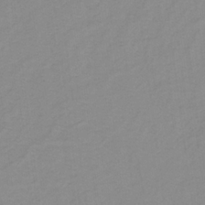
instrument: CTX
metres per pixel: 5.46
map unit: lHb
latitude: -31.9178
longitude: 64.2551
